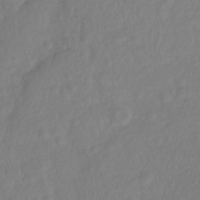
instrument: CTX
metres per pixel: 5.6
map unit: Ht
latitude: -14.3307
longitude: -57.2536
